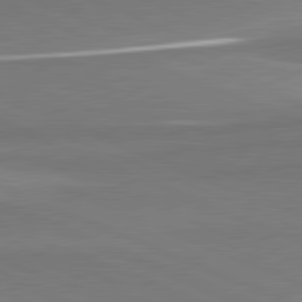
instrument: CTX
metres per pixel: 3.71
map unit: lApd
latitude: 81.6883
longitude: 165.1431
